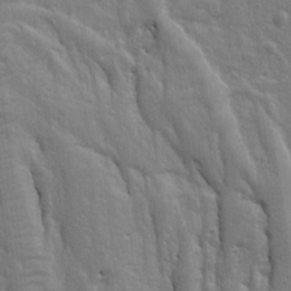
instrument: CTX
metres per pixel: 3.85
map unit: Ht
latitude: 10.4223
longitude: -77.3481
